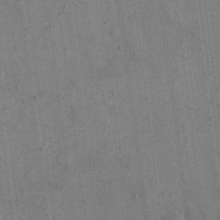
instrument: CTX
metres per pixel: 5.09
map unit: eHh
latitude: 15.4994
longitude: -68.2523
